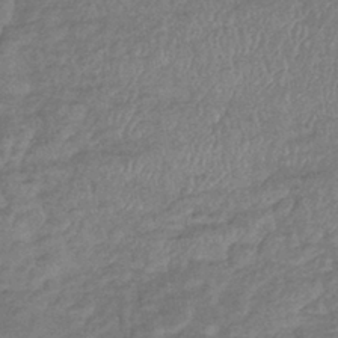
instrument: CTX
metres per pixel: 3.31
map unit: lHb
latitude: -41.4076
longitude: 80.8030
